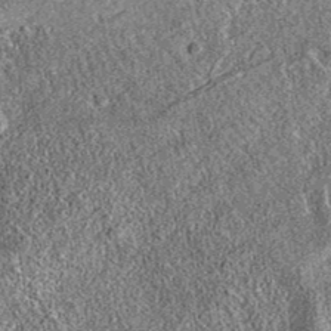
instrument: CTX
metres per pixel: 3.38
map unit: eAb
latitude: 36.8380
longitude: 110.6707
